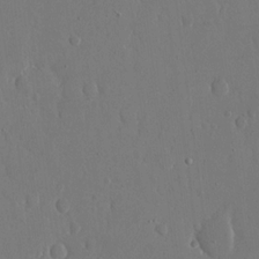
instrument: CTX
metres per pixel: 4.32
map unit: eHh
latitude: 15.1215
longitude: -69.8395
